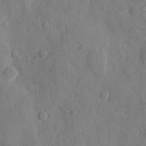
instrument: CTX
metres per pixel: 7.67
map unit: eHh
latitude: 10.3467
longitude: -67.3859
